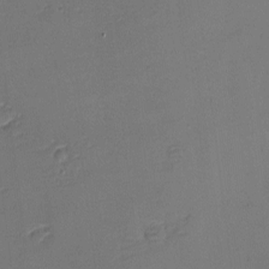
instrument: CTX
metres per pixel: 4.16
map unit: eHh
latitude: -3.8611
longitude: -79.5749
